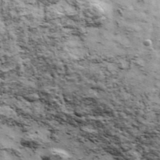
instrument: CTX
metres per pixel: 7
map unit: Ave
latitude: 42.8002
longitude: -111.8961
